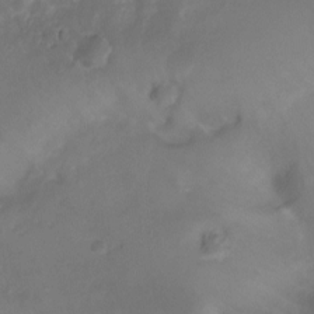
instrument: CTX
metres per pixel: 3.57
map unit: Ht
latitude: -7.1431
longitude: -27.5560
